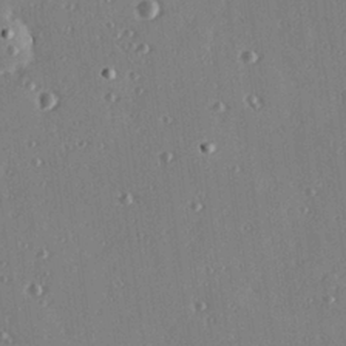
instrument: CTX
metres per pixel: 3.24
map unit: Hve
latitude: 26.2901
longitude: -93.3670
